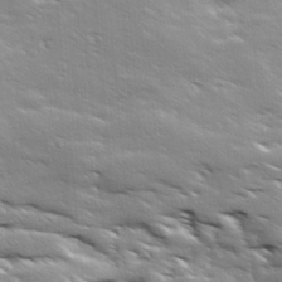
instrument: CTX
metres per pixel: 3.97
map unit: Ave
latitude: 18.6301
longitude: -137.0081
